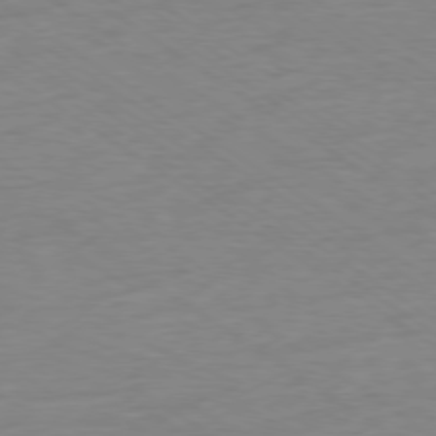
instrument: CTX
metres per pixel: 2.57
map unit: Ap
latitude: -78.6140
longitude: -59.3860
